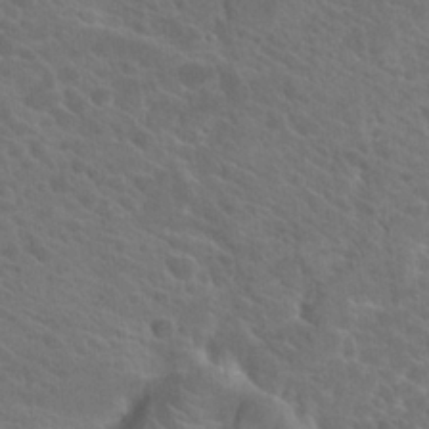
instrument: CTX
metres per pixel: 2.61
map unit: Hto
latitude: 23.6127
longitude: -39.9150
